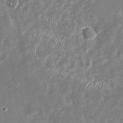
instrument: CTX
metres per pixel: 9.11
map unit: Nhu
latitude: -28.6519
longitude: -76.1766
